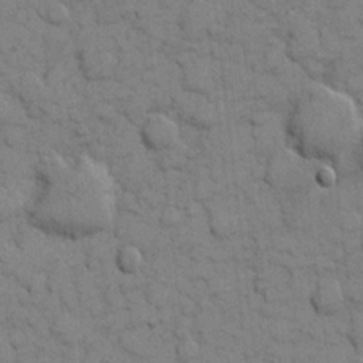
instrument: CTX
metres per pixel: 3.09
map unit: eHh
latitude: 8.4034
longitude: -65.0647
